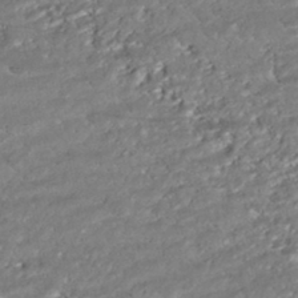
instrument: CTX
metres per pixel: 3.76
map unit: ANa
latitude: -43.1620
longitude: 107.6533
